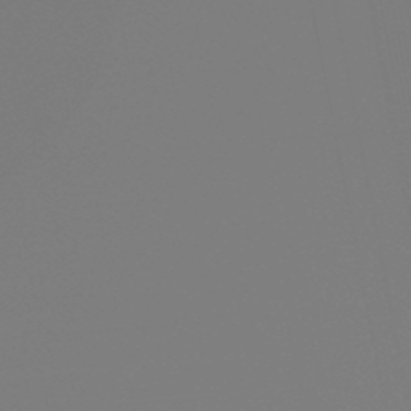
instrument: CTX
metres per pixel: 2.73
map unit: eHb
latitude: -49.9367
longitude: 84.8030
